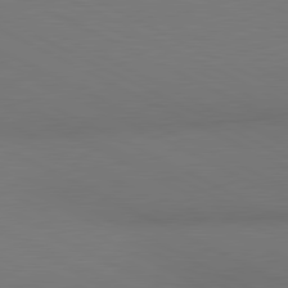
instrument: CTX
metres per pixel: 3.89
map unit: lApd
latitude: 80.9325
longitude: 138.1795
